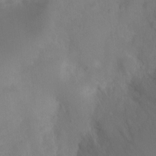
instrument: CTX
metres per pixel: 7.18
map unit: Ht
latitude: -0.4629
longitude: -16.5735
